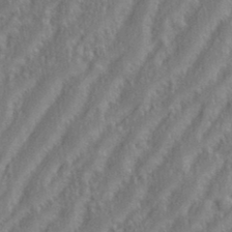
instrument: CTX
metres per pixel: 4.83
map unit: eHh
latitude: 35.0458
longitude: -133.4049
